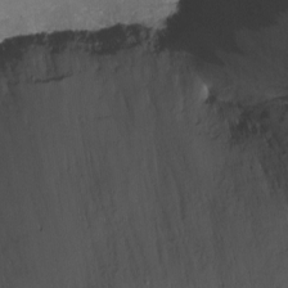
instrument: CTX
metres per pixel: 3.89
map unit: Nhu
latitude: -11.1053
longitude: -45.4993
